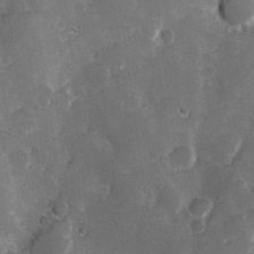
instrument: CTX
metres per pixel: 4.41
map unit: Hve
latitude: 24.2711
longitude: 146.5951
